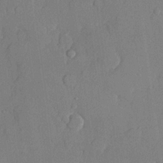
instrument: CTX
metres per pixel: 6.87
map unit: lHvf
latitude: 21.3860
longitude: 145.5588
